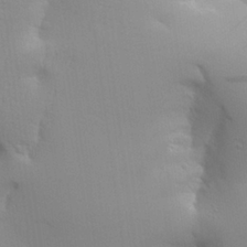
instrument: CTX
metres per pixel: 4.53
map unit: Aa
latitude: 25.8583
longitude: -129.9339
